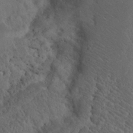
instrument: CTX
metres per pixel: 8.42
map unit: Nhu
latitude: 21.8773
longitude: -72.0633
